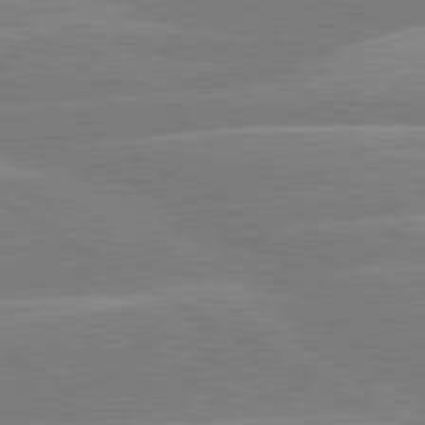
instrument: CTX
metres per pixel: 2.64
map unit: lApd
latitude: 80.4034
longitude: -123.2537
